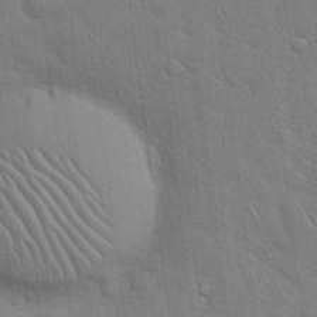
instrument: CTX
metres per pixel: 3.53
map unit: Hto
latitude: 18.9702
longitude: -51.7638
